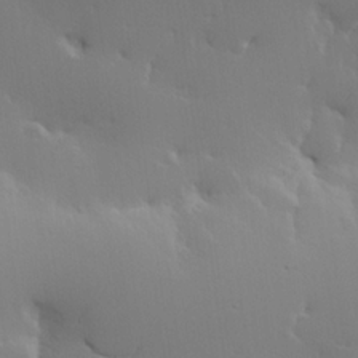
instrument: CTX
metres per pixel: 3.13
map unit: Hve
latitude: 22.9514
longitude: 145.7478
